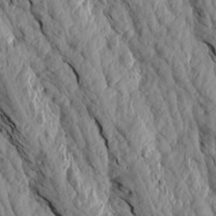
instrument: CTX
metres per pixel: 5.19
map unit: Aa
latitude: 17.9717
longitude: -146.2712
